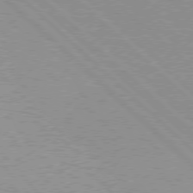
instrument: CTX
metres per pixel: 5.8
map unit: Hpe
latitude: 76.9324
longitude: -157.1592
